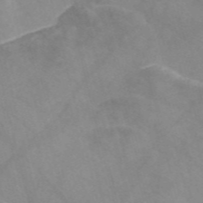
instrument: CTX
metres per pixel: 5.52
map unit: Nve
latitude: -57.7100
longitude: 58.2739
